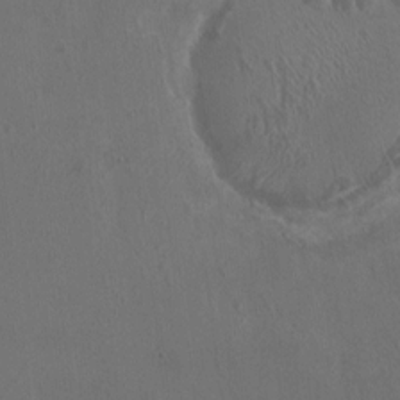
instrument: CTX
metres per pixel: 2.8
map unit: HNhu
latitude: 2.4223
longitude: 6.7463
